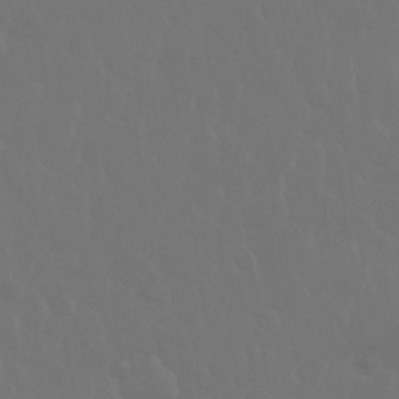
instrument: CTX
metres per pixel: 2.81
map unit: eHh
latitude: 33.9717
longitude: -58.6680
